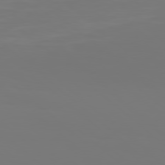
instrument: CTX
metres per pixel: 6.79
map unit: Hpe
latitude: 77.7071
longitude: -135.5560
